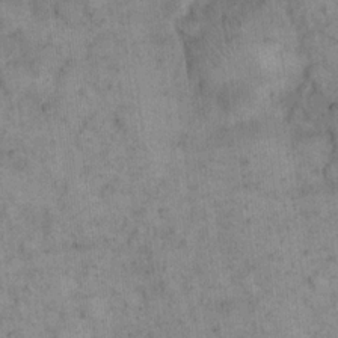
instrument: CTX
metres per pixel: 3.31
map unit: eHh
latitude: 14.9514
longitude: -66.5545
